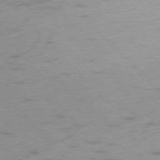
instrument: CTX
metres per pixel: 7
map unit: Ap
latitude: -76.6896
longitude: -65.4048
